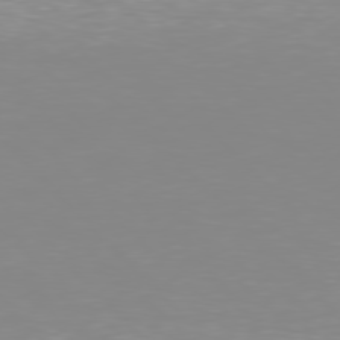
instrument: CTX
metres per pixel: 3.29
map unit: Hpe
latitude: 77.6882
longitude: -161.6127
